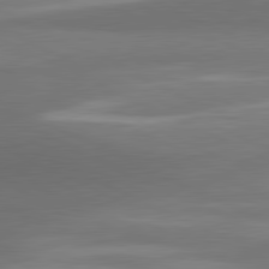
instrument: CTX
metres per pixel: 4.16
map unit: lApd
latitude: 81.3293
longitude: 139.0865
